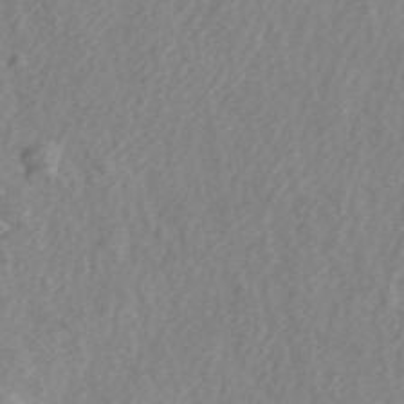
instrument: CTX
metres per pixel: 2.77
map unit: ANa
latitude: 45.5560
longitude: 28.2928
